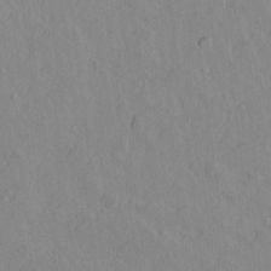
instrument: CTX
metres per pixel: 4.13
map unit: lAvf
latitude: 14.6491
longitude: -125.4237
